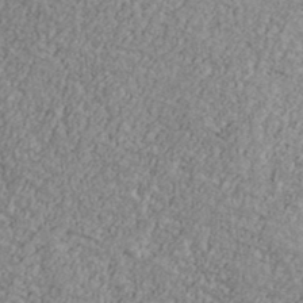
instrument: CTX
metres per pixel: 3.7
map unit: Ave
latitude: 41.0458
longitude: -111.2348
